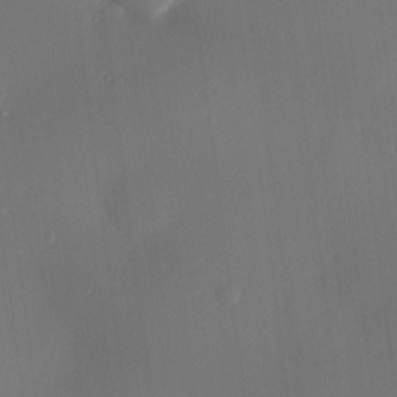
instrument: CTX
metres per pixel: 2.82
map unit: Hve
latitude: 18.8191
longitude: 150.5196
